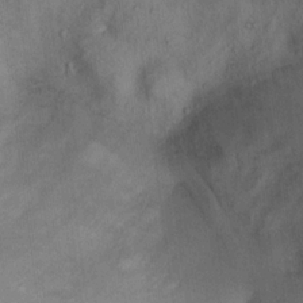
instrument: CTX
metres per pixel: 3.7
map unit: Ht
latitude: 13.6505
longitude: -40.2900
